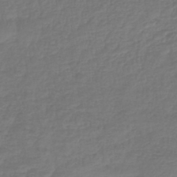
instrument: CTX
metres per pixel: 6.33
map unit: lHb
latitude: -41.9367
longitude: 65.7289
